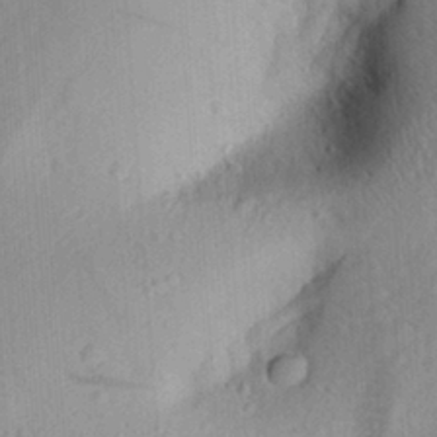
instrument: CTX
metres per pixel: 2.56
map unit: Aa
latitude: 29.5749
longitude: -133.1214
